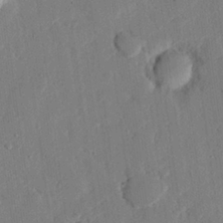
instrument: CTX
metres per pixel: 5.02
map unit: eHh
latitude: 25.7827
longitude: -81.2726
